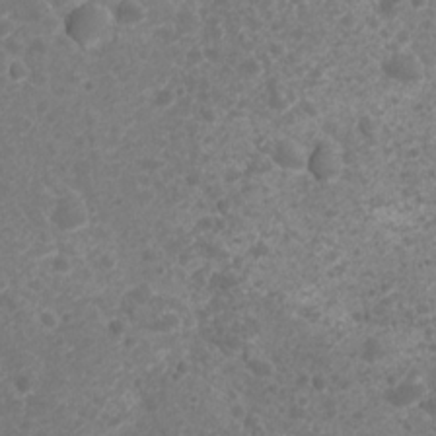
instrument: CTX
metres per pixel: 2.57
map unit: Nhu
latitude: 6.1578
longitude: -17.7639
